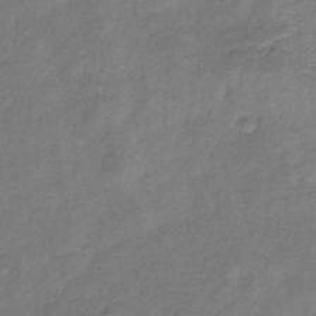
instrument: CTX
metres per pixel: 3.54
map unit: lHb
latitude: -39.3888
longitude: 75.7100
